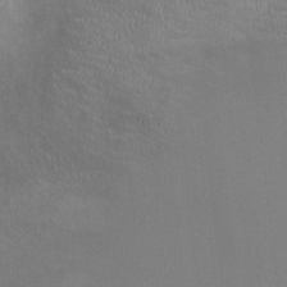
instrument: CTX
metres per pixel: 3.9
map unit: HNhu
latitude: -3.0297
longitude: -6.5357
